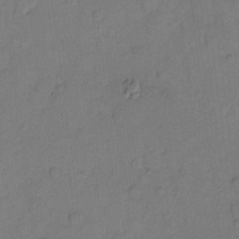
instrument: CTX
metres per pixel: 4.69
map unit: Hto
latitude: 7.8394
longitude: -62.0633
